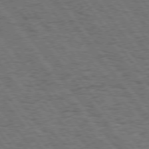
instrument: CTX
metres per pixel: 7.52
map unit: Hpe
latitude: 74.7813
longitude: -139.5749
